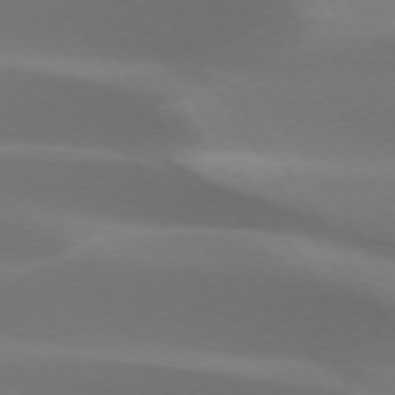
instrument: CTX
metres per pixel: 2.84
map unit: lApd
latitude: 73.2537
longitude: -50.7813
